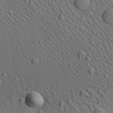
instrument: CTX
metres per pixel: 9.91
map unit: Aa
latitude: 23.1592
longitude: -138.8569
